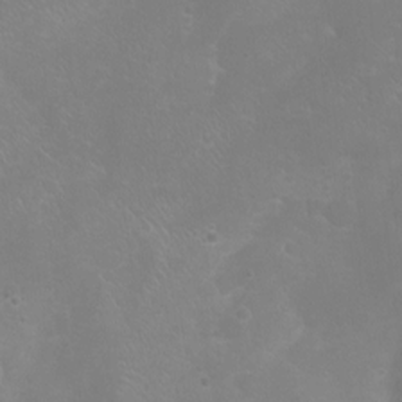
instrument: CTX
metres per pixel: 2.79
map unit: Ht
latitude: -8.2361
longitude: -20.7813
